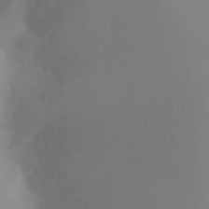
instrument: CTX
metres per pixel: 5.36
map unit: Ht
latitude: -8.3873
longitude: -34.0255
